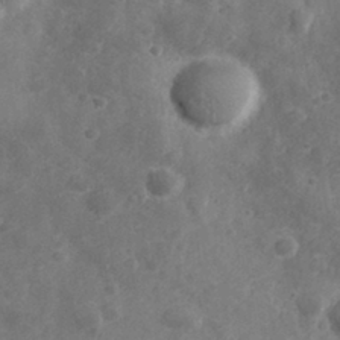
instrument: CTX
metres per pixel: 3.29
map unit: eHh
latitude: 30.8380
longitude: -70.9136
